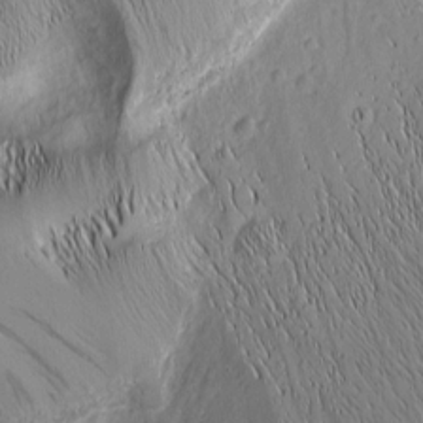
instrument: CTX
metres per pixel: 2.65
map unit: Nhu
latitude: -5.5399
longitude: -151.8961
